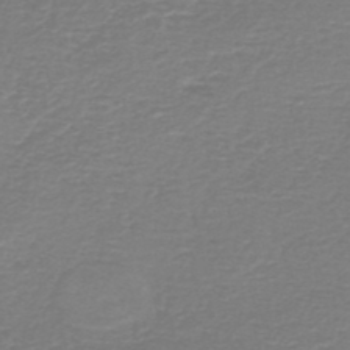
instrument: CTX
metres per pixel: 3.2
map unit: HNb
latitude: -46.4251
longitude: 53.0864
